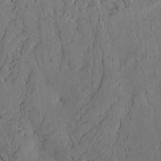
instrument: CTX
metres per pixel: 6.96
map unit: Aa
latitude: 26.6869
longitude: -130.4790
